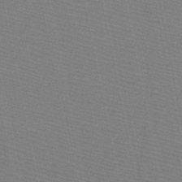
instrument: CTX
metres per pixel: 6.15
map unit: HNb
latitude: -48.5952
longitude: -41.0836
